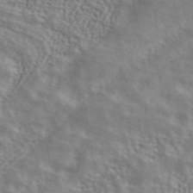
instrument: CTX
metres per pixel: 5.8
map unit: ANa
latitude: 42.6491
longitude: 48.1228
